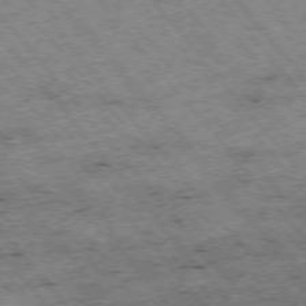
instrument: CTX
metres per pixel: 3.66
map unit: Hpe
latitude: -76.0661
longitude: -20.2901
